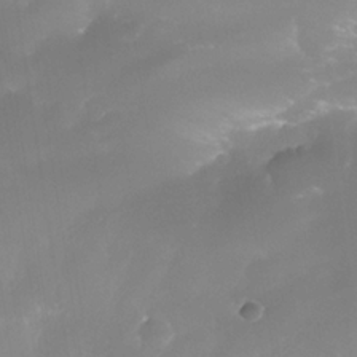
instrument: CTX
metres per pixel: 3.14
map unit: Nhe
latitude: -34.8975
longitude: -145.4426
